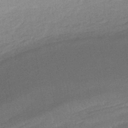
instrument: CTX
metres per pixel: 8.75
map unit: HNhu
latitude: -44.9164
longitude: 90.7086
